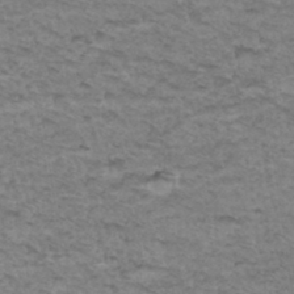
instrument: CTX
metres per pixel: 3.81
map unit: Hto
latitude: 34.7435
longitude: -47.8395
